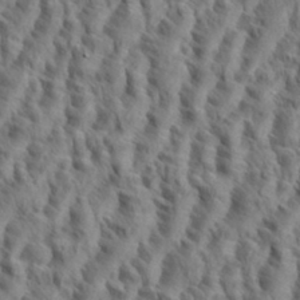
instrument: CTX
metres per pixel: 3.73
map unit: eHh
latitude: 34.9324
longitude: -138.2522
